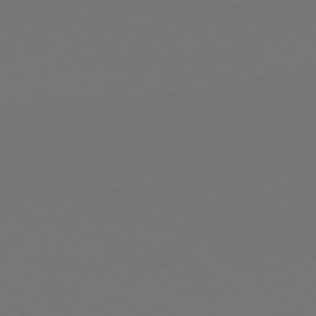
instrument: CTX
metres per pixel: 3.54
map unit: Hpe
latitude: 77.6882
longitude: -125.7638
